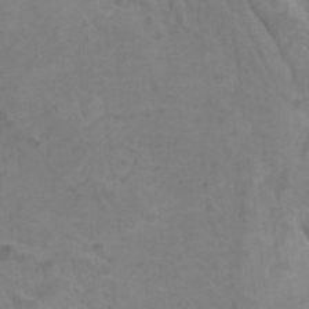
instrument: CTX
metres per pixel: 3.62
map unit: HNhu
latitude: 4.8947
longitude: -2.5734
